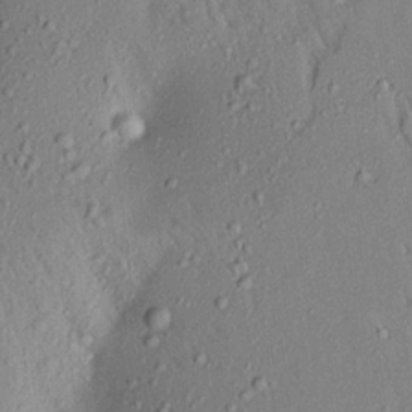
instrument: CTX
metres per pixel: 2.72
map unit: Aa
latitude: 18.2144
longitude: -148.7813
